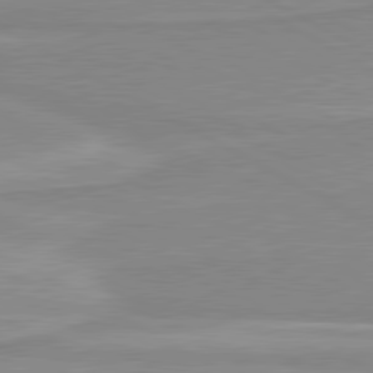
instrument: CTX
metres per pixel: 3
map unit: lApd
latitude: 80.3845
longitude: 171.0864
